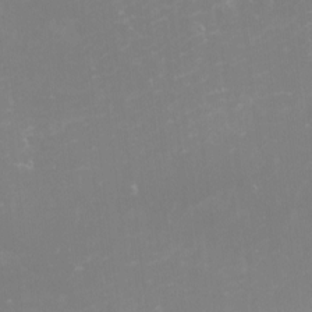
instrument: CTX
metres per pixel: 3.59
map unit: eHh
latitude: -1.3699
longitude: -79.9528
